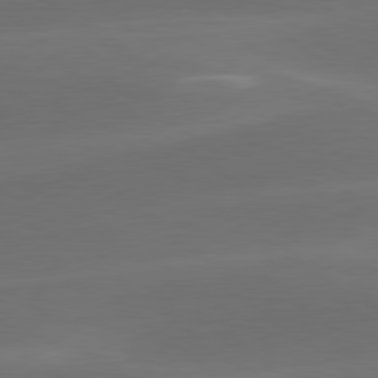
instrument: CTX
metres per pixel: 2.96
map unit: lApd
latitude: 79.4805
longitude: -47.9528
